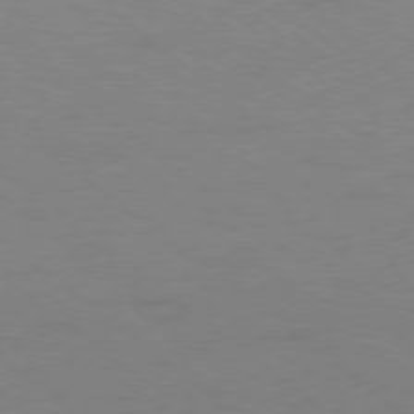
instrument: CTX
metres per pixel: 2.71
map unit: Ap
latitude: -78.8219
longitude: -54.6868
